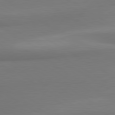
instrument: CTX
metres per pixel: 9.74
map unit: lApd
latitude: 80.3278
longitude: 174.5384
